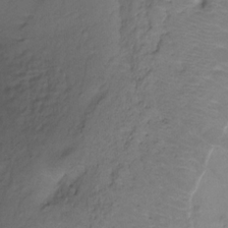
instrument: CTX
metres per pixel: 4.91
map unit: Ht
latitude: -9.5399
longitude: -39.2537
